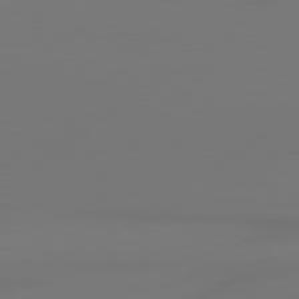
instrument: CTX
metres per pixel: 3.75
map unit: Hpe
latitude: 78.6113
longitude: -129.2537
